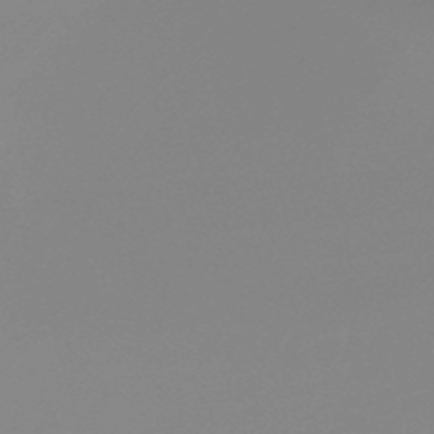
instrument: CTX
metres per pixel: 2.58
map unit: lHb
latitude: -48.3118
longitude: 68.1416
